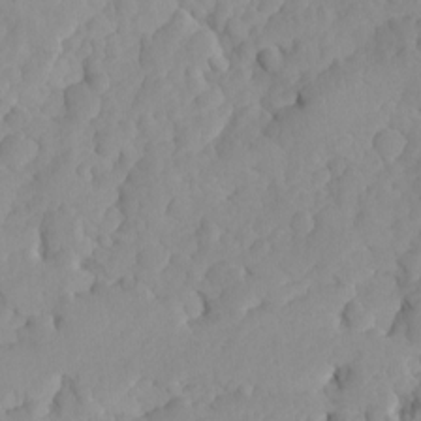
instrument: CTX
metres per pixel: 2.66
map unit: Ave
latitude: -8.2361
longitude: -116.9136
